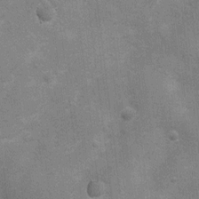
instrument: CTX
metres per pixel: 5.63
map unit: Nhu
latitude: 4.4790
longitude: -25.4237
